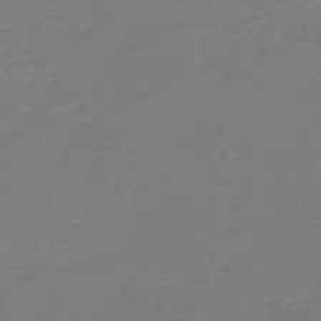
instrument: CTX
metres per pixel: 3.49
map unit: HNb
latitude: -46.4629
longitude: 54.1039
